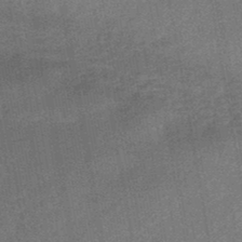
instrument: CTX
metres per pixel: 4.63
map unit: eHb
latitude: -45.3888
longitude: 86.9353
